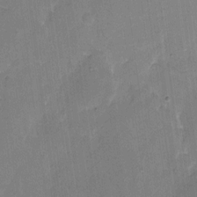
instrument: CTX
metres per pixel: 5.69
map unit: eHh
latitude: 7.0647
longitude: -67.0269
